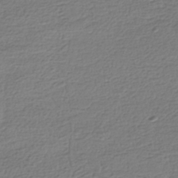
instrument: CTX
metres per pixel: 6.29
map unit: HNhu
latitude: -42.8030
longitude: 99.9367
